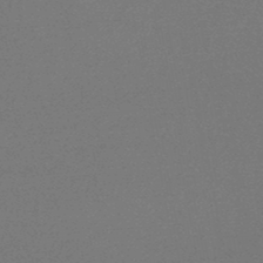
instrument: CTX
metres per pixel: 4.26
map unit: lHb
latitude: -48.3684
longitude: 66.0850
